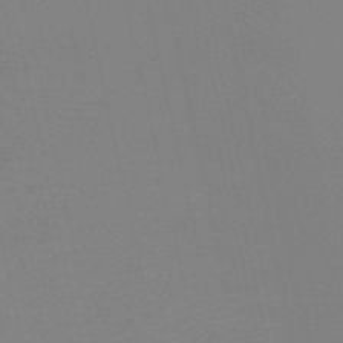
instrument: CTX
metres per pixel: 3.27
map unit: HNb
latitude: -53.7099
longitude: -36.6491
